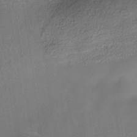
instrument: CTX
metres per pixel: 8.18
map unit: Nhe
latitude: -38.1228
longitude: -119.0080
